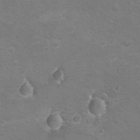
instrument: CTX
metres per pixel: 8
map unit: Hto
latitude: 9.0648
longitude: -30.9703
